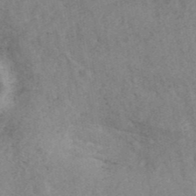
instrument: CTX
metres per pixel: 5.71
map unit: ANa
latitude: 43.2726
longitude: 26.7463
